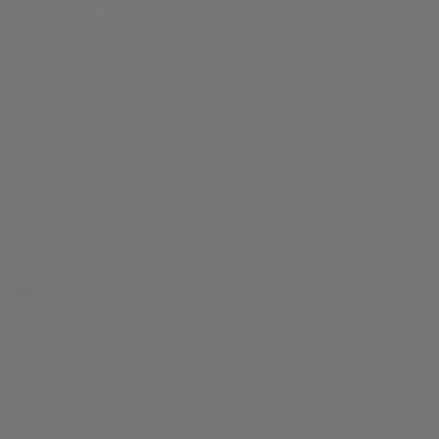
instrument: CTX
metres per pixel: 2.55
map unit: Hpe
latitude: 76.0822
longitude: -134.8380
